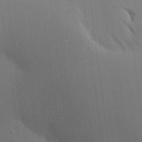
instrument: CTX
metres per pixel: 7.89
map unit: Aa
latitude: 16.9514
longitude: -149.1025
